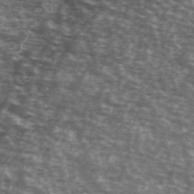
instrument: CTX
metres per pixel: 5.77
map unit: Ave
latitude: 40.2144
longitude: -109.8772
